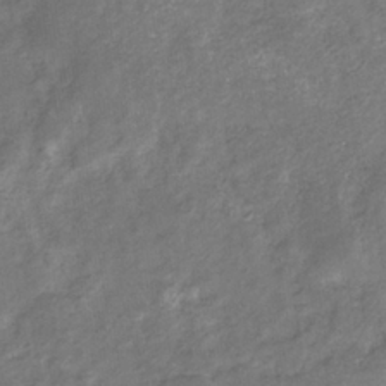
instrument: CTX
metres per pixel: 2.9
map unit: eHb
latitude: -34.5574
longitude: 75.5399
